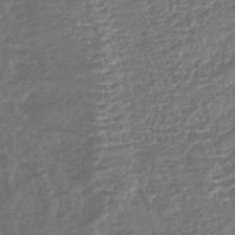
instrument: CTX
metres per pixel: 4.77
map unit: eHb
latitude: -42.8408
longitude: 81.9367
